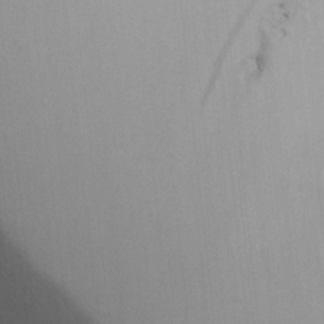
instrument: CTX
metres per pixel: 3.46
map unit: lHvf
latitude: 23.2159
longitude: 141.0675
